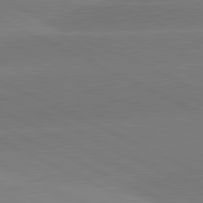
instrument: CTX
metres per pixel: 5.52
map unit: lApd
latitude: 81.4237
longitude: -154.4412
